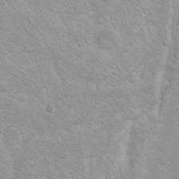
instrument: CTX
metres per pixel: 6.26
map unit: Htu
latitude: -0.1795
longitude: -76.4601
